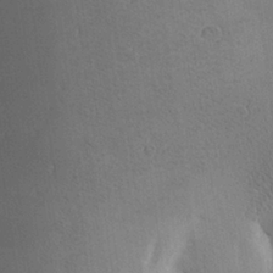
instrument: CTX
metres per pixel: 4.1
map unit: Aa
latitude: 25.4804
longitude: -144.7057
